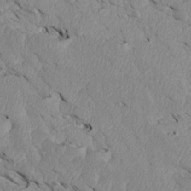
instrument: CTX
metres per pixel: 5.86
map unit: Htu
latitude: 3.7260
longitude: 152.8597
